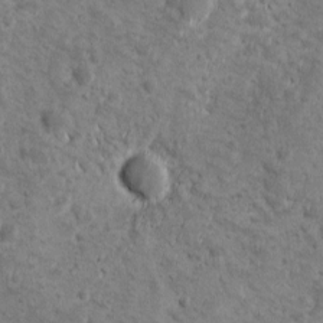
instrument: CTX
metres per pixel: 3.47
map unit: Ave
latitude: 10.6113
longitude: -104.3279
